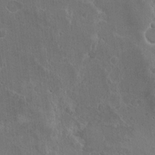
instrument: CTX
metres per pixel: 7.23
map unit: Hto
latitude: 17.8583
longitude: -37.0837
